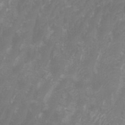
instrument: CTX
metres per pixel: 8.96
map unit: Htu
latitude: 3.3481
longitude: -20.7058
